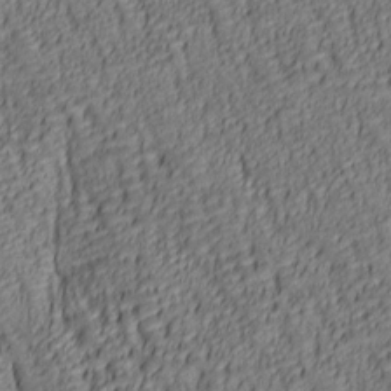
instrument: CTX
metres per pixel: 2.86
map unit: lAa
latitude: 6.6113
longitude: -116.2900
